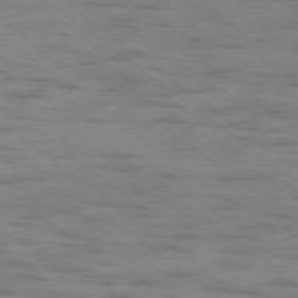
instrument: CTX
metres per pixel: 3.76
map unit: Hpe
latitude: -79.0486
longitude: -22.9892
